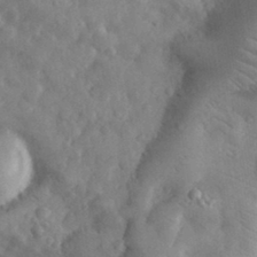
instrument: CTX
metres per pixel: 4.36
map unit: eHh
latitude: 31.1215
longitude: -70.3845
